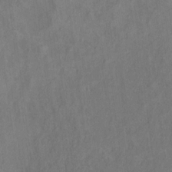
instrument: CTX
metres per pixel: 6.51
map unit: Ht
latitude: 12.7624
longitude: -41.0647
